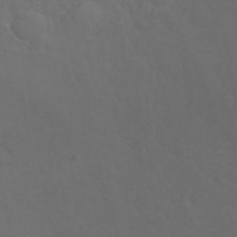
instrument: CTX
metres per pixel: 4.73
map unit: ANa
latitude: 41.4804
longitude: 53.5966
